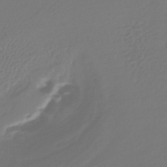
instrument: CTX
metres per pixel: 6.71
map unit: lHb
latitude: -42.6896
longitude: 70.1039
